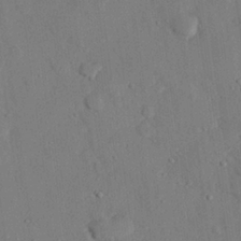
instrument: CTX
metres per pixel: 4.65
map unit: eHh
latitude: 26.8191
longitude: -80.1011
